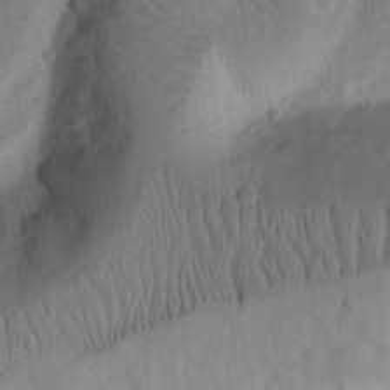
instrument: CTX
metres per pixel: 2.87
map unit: Ht
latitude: 11.8583
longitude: -75.0647
